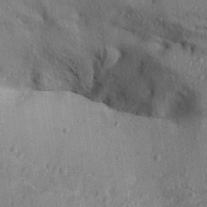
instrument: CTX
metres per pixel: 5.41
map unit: Aa
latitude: 31.4049
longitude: -144.4034
